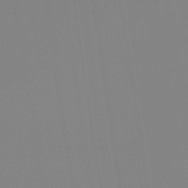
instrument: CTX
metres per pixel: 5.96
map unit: lHb
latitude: -48.9542
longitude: 74.1984
